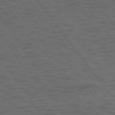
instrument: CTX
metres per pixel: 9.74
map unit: Hpe
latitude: 75.3293
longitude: -136.5357
